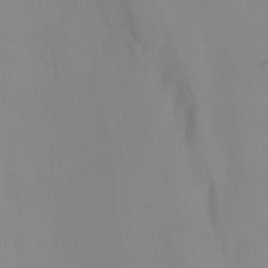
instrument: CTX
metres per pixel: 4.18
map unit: Nhu
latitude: -15.6155
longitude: -52.3467
